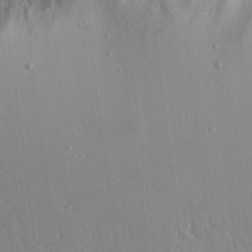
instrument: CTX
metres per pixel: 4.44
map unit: lAvf
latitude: 16.3845
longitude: -126.7057
